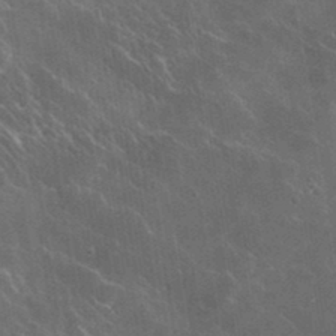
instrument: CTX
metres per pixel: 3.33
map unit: lHvf
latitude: 35.8961
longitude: -92.1955
